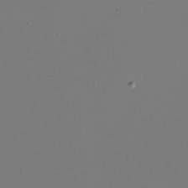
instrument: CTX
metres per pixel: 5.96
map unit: eHh
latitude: -5.2565
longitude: -87.2537
